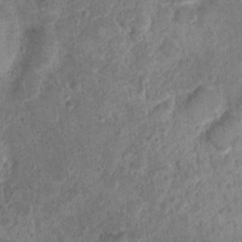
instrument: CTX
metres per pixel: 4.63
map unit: Nhu
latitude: 2.6679
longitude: -14.4790
